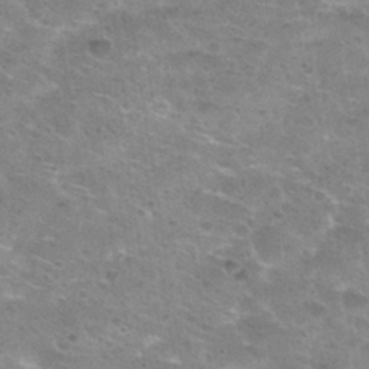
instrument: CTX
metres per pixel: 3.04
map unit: Nhu
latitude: 30.4412
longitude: -49.1781
